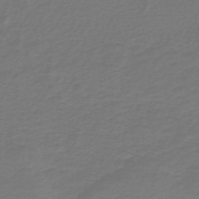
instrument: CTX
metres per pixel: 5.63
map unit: HNb
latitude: -47.5399
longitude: 53.4643
